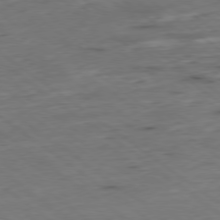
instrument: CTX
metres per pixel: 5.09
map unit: Hpe
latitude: -79.2942
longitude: 11.8989
